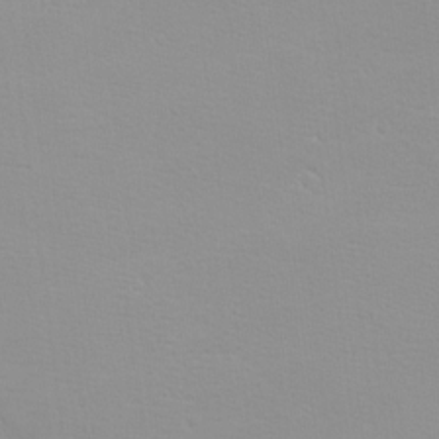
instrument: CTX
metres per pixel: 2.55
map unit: eHh
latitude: -8.1795
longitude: -70.5923
